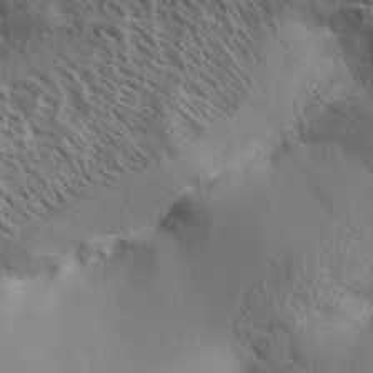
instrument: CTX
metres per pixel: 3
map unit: Aa
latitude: 33.4049
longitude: -138.6113
